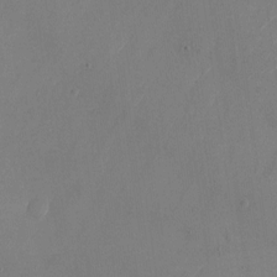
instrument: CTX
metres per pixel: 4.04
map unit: Nhu
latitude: -23.5966
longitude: -70.8569
